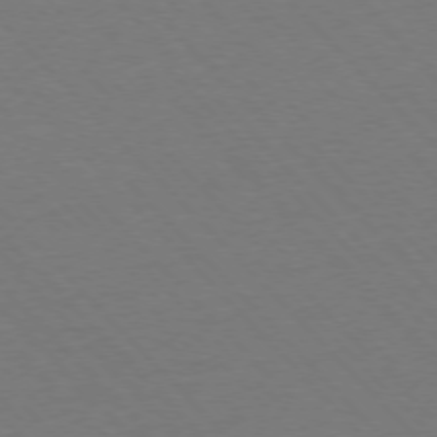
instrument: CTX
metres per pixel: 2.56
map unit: Ap
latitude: -76.6707
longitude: -85.8206
